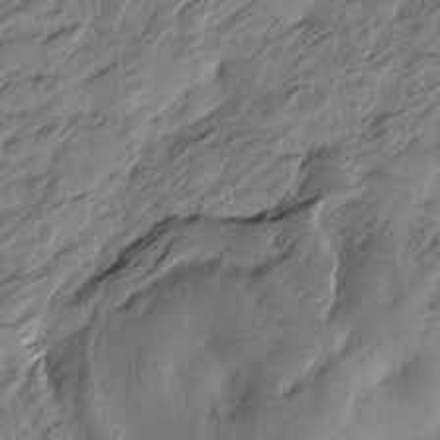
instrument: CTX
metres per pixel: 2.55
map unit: Htu
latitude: -4.8597
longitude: -177.9339
